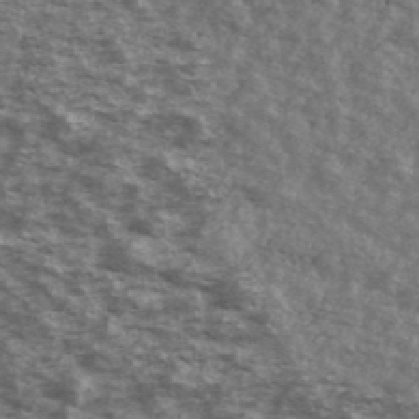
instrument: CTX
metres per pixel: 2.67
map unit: Ave
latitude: 40.6301
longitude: -109.5938
